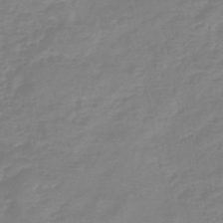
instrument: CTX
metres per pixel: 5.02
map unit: eHb
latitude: -45.3132
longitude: 81.4266
